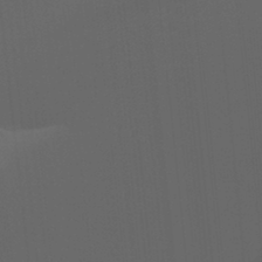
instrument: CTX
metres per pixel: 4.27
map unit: Aa
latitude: 26.8380
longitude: -131.3104
